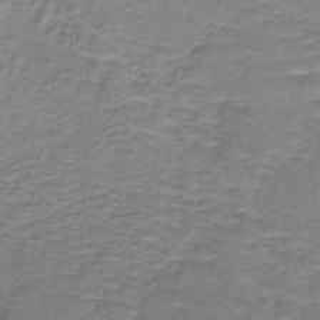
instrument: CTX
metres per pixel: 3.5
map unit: lHb
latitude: -41.9178
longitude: 58.1227
